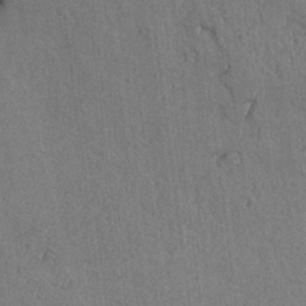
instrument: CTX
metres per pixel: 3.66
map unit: lAvf
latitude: -5.8044
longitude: -114.4034
